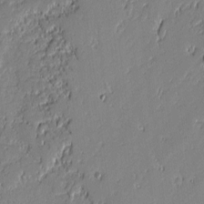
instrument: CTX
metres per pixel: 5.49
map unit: lAvf
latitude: -0.3118
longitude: -108.6490
